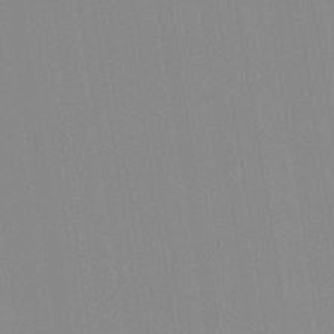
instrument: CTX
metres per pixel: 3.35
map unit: Aa
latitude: 32.3278
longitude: -142.8380
